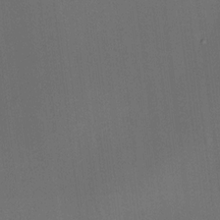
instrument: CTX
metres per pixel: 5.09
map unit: HNhu
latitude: 12.6680
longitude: 11.0675
